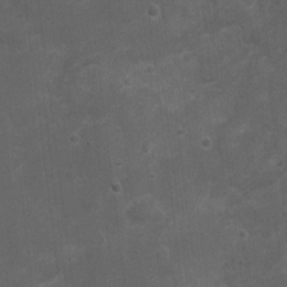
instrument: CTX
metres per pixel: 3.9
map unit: Nhu
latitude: 3.1214
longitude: -16.9891
